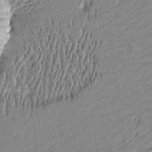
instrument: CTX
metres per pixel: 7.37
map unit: Htu
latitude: -5.6910
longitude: 176.6141
